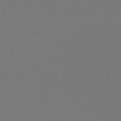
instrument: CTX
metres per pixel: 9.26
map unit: lHb
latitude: -47.4265
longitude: 59.9178
